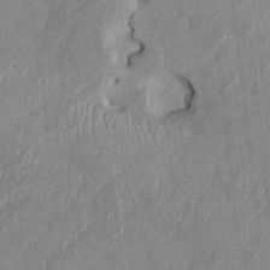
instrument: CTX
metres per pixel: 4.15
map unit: HNhu
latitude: 1.2915
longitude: -6.0255
